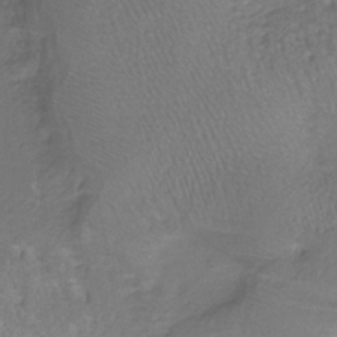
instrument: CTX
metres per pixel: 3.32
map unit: lHb
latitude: -38.5763
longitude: 60.9164
